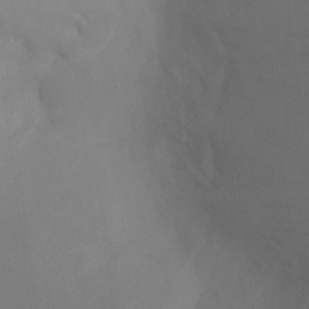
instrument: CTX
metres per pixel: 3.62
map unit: Ht
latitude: -7.1242
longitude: -30.9514
